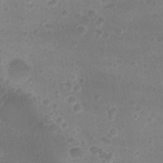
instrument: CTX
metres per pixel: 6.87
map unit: Nhu
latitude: -15.5399
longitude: -25.4804
